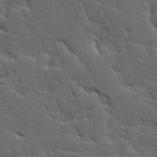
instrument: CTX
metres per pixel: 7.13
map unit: Ave
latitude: 13.6694
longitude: -134.3089
